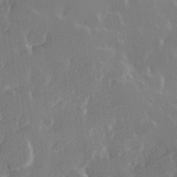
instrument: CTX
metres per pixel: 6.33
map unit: Hve
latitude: 23.7450
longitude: 145.4454
